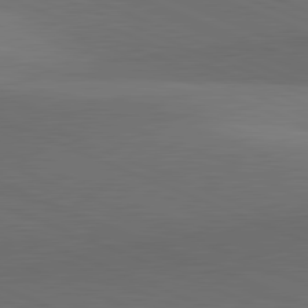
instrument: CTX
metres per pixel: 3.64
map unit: lApd
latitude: 81.8205
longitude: 137.7855
